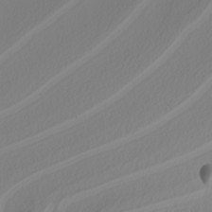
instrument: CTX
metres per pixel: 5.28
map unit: Nhu
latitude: -5.3131
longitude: -93.8583
